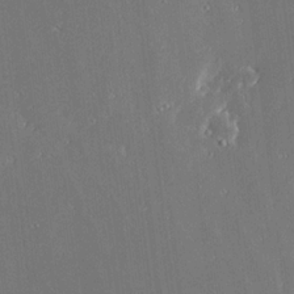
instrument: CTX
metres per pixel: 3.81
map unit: Ave
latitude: 17.9528
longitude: -139.5938
